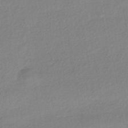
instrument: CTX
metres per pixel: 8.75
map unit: HNhu
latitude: -43.3698
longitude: 95.5399
